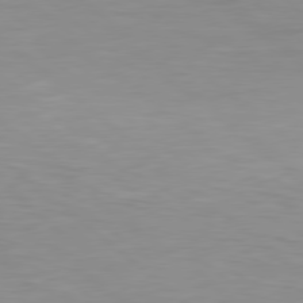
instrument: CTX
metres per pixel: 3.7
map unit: Hpe
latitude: 78.4034
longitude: -149.2726
